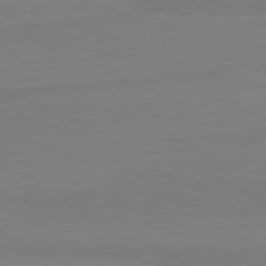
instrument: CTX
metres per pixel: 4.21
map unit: lApd
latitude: 81.5560
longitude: -179.3293
